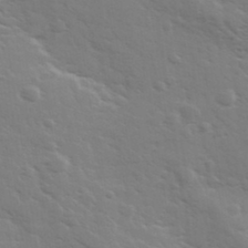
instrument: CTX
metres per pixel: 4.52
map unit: Ave
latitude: 37.1781
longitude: -109.3103
